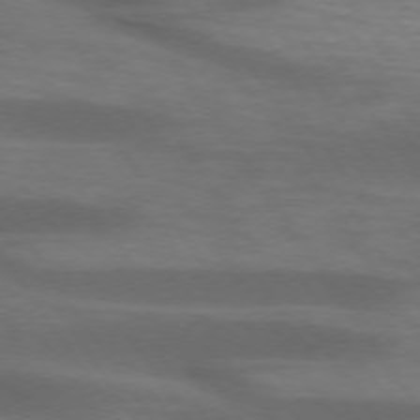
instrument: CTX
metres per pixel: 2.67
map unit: lApd
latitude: 74.1956
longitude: -52.6113
